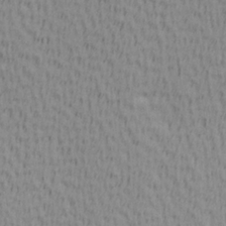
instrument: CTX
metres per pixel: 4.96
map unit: Hve
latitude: 1.6505
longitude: -124.8002
